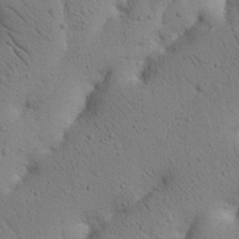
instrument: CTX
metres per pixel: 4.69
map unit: Nhu
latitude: 21.1592
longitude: -74.7246
